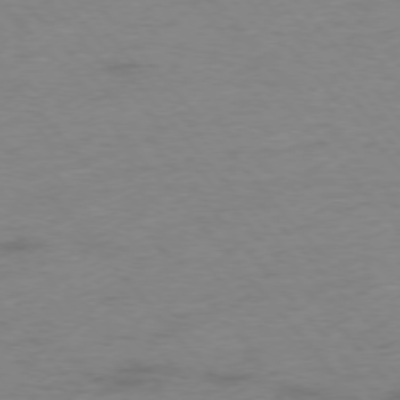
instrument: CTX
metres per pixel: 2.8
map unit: Hpe
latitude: -76.3873
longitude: -12.0444
